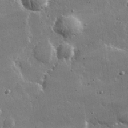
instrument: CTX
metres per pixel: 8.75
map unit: lHvf
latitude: 32.7813
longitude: -91.4804
